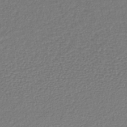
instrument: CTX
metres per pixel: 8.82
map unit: lHb
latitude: -39.0864
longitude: 62.1416
